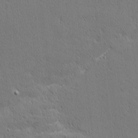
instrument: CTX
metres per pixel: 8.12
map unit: Nhu
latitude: 1.6127
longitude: -77.9528
